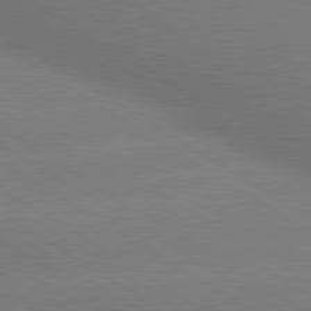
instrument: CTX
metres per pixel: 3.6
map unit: lApd
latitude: 80.1578
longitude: -148.8569
